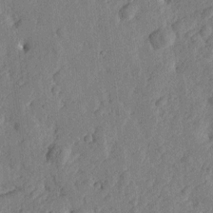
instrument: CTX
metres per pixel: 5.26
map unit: Htu
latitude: -1.6344
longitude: -176.2522
